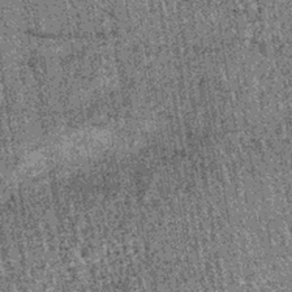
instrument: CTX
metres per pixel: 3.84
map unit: lHb
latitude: -37.8233
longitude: 67.5022
